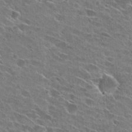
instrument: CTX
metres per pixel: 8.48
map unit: Hto
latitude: 26.5357
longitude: -42.9136
